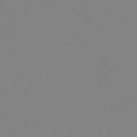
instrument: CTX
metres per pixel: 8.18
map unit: eHb
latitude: -49.1998
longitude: 85.3131
